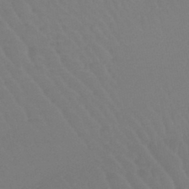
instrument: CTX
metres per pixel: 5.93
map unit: lHb
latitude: -45.1242
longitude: 68.2739
